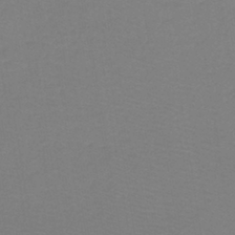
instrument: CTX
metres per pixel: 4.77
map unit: lHb
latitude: -40.8030
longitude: 52.5384
